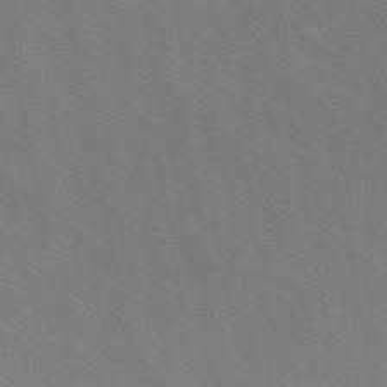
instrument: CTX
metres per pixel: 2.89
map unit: ANa
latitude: 48.4034
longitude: -75.7450
